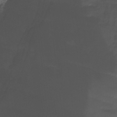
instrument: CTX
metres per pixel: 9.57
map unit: HNhu
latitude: -27.2187
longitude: 74.8219
